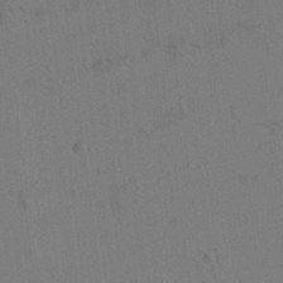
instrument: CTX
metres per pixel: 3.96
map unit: Aa
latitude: 20.0822
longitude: -140.7435
